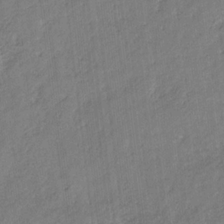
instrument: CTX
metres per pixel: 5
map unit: eHb
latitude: -29.7100
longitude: 65.8423
